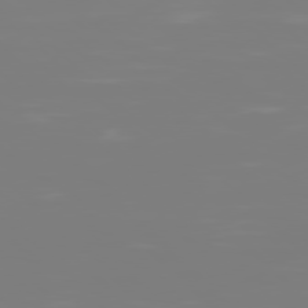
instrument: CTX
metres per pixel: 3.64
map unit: Hpe
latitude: 77.6127
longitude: -137.2348
